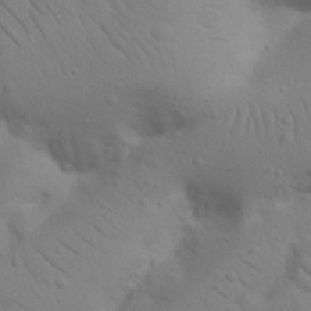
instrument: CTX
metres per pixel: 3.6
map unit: Nhu
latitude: 22.8191
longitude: -74.1200
